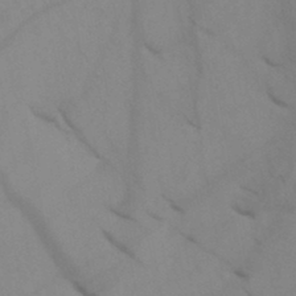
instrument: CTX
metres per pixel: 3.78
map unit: HNb
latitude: -44.6519
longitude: -41.1970
